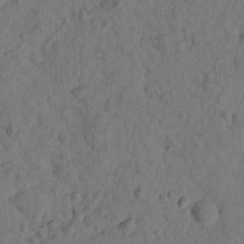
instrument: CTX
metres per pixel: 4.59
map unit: lHvf
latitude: 14.6680
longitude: 178.2172
